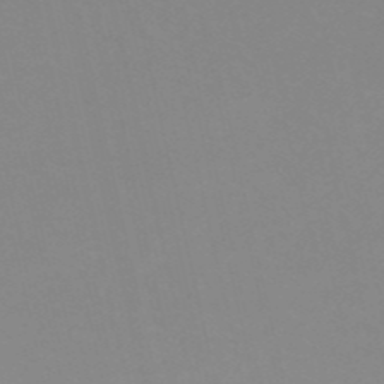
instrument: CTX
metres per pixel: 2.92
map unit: eHh
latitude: -53.7855
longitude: -24.9135
